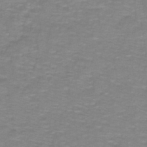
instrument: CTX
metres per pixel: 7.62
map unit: lHb
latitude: -41.1620
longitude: 56.3495
